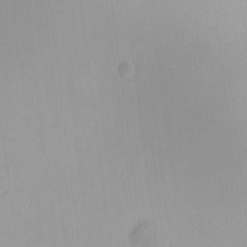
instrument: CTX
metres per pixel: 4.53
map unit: HNhu
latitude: 7.2348
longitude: 9.6533
